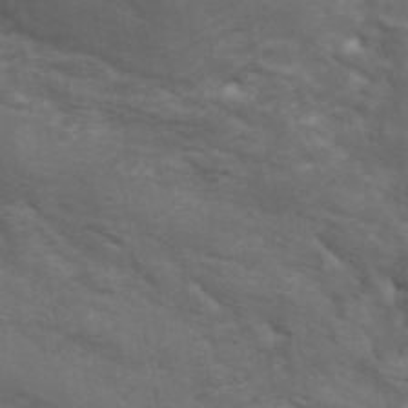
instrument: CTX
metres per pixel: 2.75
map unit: ANa
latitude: 42.1578
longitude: 14.4629
